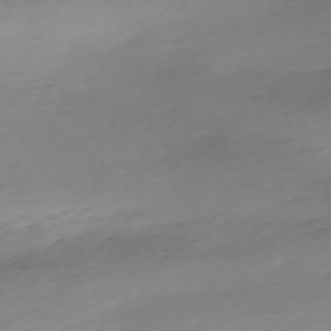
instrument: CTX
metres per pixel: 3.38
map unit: Nhu
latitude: -67.3510
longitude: 39.6722
